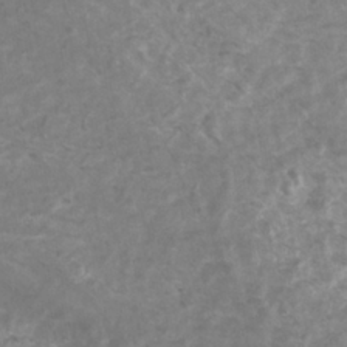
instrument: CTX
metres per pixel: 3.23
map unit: Nhu
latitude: -9.3132
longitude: -76.6679
